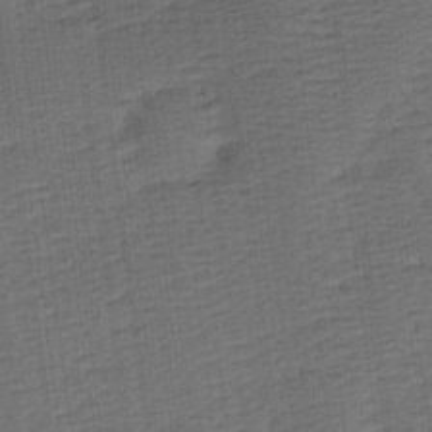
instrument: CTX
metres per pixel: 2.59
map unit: Ave
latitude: 17.0458
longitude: -138.4223
